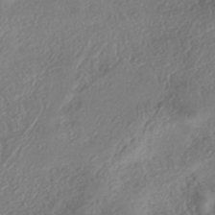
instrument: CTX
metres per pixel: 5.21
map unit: eHh
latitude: -42.2172
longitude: 121.8800
